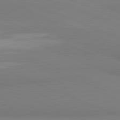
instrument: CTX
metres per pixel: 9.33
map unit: lApd
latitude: 81.7827
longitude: 177.1242
